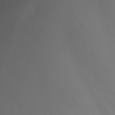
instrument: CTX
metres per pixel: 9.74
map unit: Nhu
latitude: -7.5966
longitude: -85.3860
